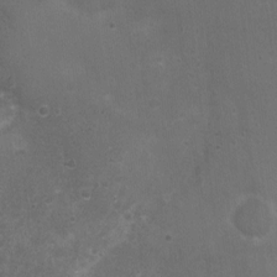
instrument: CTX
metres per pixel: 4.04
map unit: Nhu
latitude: 3.8583
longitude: -17.3859
